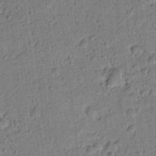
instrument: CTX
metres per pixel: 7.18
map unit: lAvf
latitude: 8.4790
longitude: 165.3321
